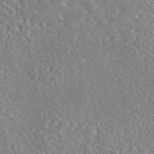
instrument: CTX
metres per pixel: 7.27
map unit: eAb
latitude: 44.7624
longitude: 116.6707
